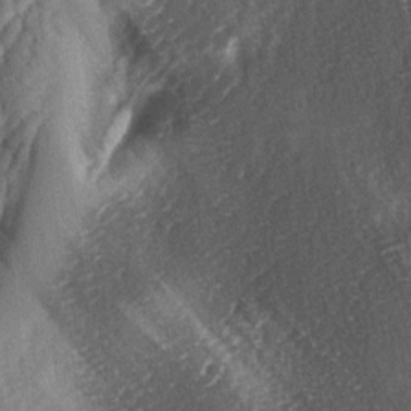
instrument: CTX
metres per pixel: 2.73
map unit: lAa
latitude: -5.0297
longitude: -127.2159
